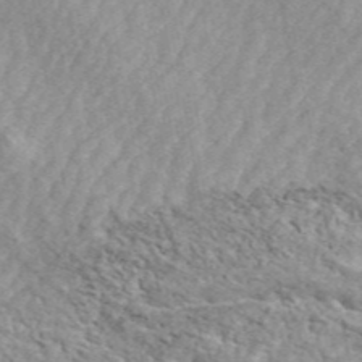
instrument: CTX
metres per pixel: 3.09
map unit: ANa
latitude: 46.4412
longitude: 26.2172
